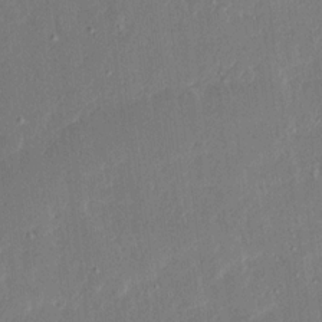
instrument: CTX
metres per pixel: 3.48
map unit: Ave
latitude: 15.5749
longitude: -139.0647
